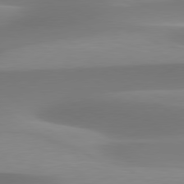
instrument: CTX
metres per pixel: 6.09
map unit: lApd
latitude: 79.6316
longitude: -92.5734
